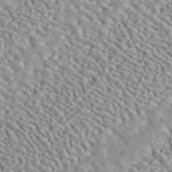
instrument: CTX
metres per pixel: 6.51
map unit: ANa
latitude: 45.1025
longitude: 37.1053
